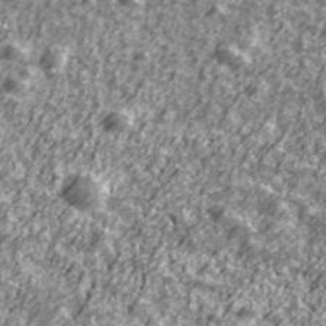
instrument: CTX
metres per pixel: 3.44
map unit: Ave
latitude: 42.1389
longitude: -113.8205
